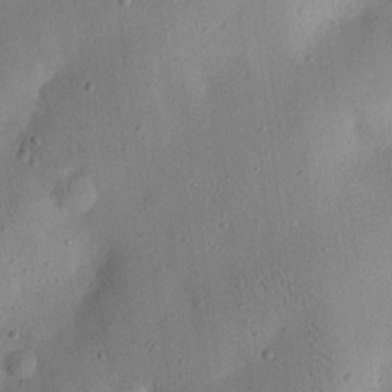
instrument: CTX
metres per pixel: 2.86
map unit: eHh
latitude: 25.1970
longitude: -69.0837
